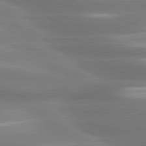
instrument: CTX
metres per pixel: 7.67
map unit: lApd
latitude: 80.4223
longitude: -135.3292
